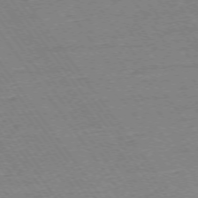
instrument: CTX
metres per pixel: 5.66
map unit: Ap
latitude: -74.3307
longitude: -82.6490
